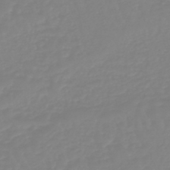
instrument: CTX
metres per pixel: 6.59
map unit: eHb
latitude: -45.1620
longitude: 81.1053
